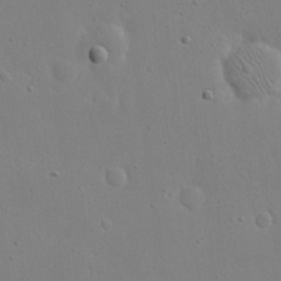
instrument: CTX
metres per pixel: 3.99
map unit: eHh
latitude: 18.9324
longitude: -71.3293
